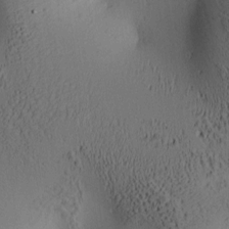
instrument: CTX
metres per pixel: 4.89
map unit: lAa
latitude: 6.7057
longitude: -114.6490
